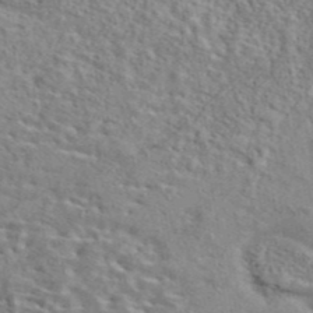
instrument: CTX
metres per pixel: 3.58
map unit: eAb
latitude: 42.6680
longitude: 113.3132
